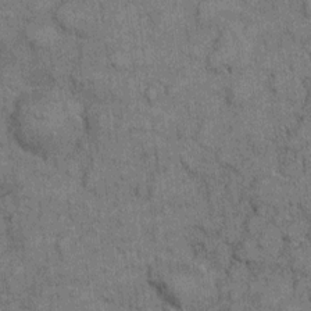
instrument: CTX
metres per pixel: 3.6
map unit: eHh
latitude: 7.5938
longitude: -64.7246
